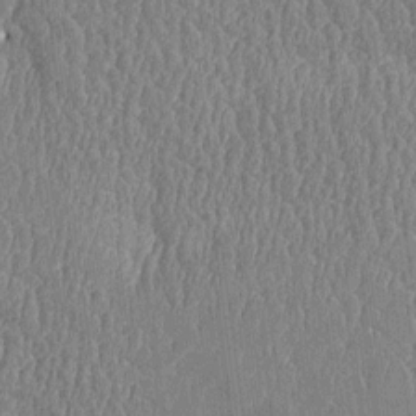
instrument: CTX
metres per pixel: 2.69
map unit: Htu
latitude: -5.2565
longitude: 176.2362
